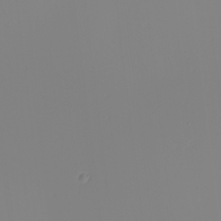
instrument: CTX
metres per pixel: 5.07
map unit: Nhu
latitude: -6.1983
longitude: -95.1781
